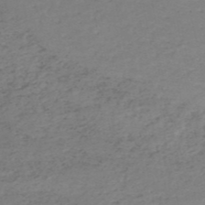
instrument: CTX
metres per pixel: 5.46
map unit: HNb
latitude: -52.8030
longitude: -52.2901
